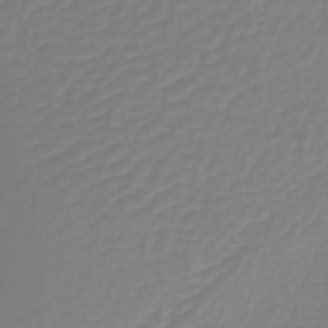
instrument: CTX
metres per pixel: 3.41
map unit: lHb
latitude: -44.9731
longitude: 78.7463
